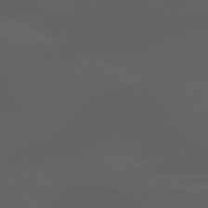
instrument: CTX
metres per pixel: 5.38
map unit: lApd
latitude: 80.1389
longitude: -88.1200
